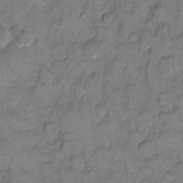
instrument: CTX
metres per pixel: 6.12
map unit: eHh
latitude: 10.5357
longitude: -64.4412
